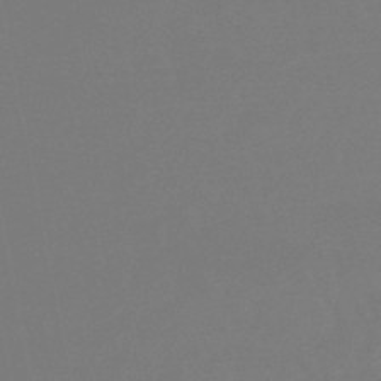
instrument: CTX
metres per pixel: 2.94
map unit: eHb
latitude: -50.3306
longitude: 69.7666
